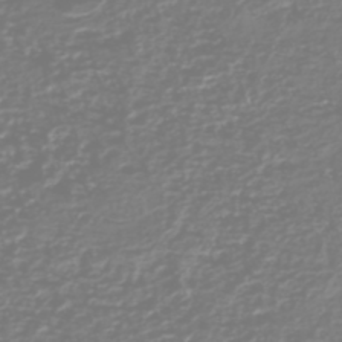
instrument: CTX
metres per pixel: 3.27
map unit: HNhu
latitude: -46.5762
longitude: 28.7841
